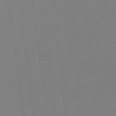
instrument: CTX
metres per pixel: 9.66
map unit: HNhu
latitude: -2.3306
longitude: -7.1214
